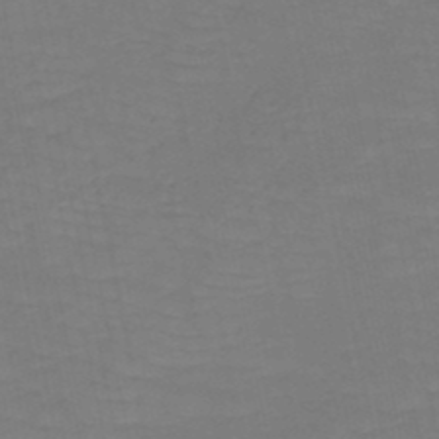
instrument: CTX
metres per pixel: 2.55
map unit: HNb
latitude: -49.6344
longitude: -50.8758
